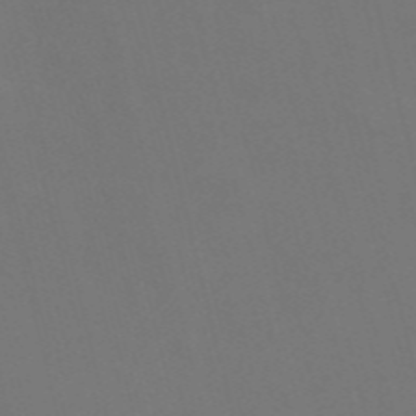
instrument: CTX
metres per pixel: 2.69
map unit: Nve
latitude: -57.2565
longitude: 51.7289
